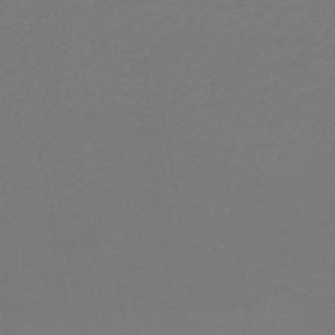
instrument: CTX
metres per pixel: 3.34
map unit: lHb
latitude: -46.3873
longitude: 60.6707
